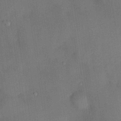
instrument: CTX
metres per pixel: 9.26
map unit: HNhu
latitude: 14.4790
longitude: 11.0864
